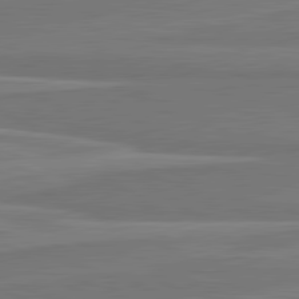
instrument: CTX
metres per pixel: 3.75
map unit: lApd
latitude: 81.7827
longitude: 169.2187
